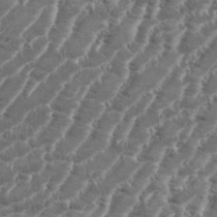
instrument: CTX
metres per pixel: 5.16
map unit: eHh
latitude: 35.0647
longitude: -136.4034
